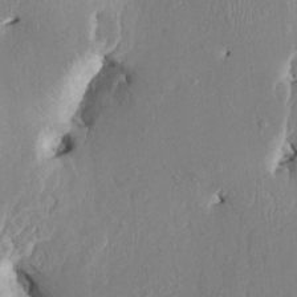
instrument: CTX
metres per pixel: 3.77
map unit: HNhu
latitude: 4.0822
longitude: -4.4979
